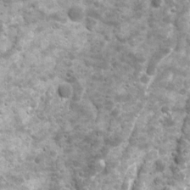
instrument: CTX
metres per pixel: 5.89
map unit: Ave
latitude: 16.5546
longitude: -133.8772
